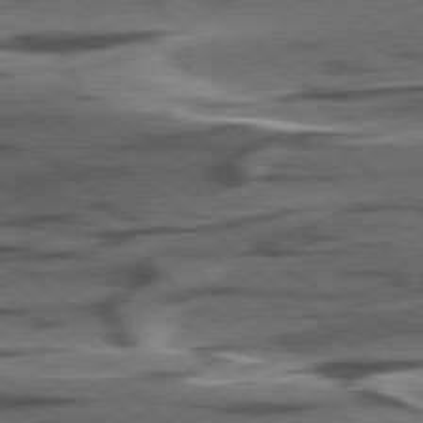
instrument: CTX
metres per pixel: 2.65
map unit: lApd
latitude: 78.9136
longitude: -49.6127
